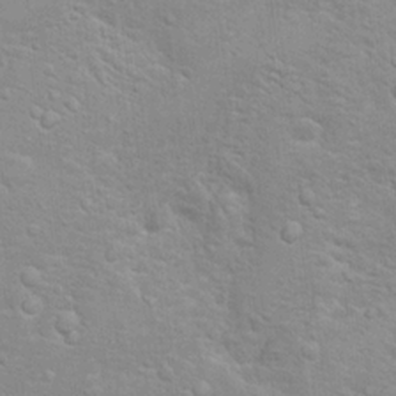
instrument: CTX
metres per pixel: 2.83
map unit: Hto
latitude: 16.1767
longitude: -38.2900
